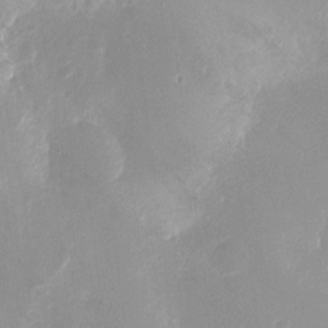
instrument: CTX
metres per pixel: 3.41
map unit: Nhu
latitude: -8.4629
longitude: -45.4237
